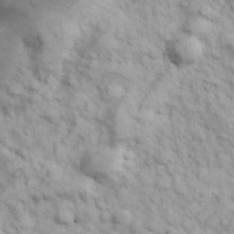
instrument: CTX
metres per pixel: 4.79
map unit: Hve
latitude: 32.0255
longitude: 151.0675
